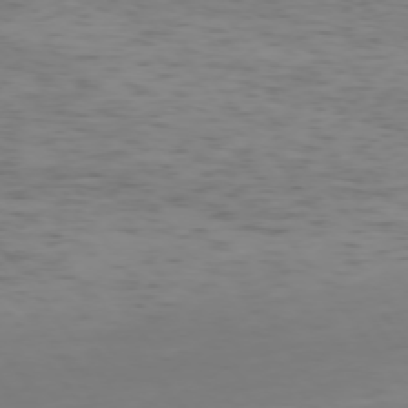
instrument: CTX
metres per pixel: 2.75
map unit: Ap
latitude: -75.1620
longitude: -79.7639
